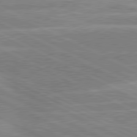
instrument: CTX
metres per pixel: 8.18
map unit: lApd
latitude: 80.6868
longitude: -125.7827
